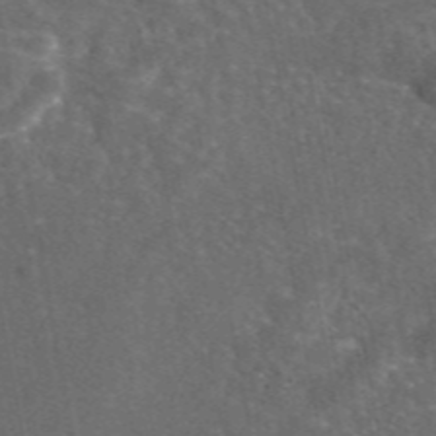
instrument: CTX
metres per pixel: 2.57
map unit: eAb
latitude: 46.7247
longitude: 112.0094
